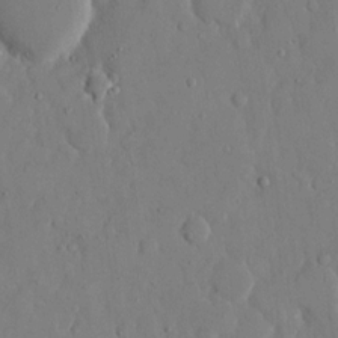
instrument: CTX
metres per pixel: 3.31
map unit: eHh
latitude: 13.5938
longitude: -69.6883
